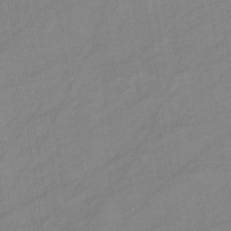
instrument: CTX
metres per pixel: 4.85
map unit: eHb
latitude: -37.9367
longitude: 78.2928
